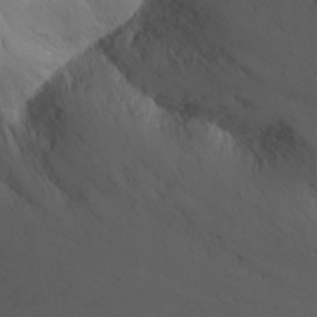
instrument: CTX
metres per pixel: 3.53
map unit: Nhu
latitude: -7.7100
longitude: -68.5545
